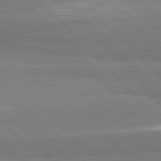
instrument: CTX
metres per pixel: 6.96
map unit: lApd
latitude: 81.9528
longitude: 163.0297
